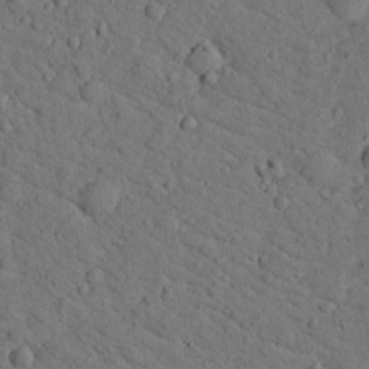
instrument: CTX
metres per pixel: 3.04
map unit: lHvf
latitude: 13.7639
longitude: 178.1794
